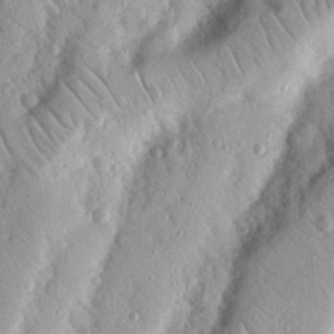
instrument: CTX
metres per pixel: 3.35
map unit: Nhu
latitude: 19.3292
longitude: -77.4804
